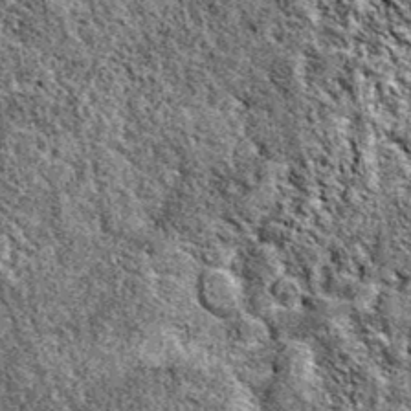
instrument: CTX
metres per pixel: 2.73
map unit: eAb
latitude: 38.7435
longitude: 110.5952
